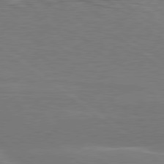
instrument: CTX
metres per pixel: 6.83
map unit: lApd
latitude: 79.4616
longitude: -141.3292
